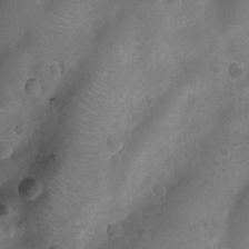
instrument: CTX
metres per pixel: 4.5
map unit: Nhu
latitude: 6.9325
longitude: -23.0836
